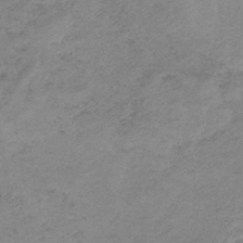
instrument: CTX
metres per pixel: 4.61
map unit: HNb
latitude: -33.0298
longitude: 60.2928
